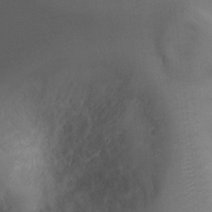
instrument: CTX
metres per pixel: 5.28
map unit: Ht
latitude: 1.9150
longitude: -19.3670
